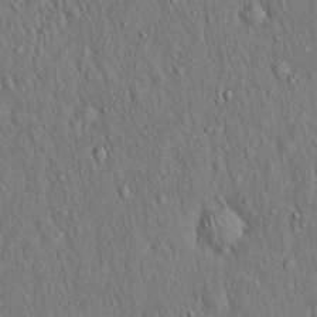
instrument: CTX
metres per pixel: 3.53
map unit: Hto
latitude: 16.7246
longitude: -58.7435
